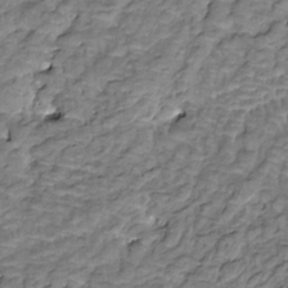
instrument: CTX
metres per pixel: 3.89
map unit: HNhu
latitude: 3.0647
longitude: 8.9164
